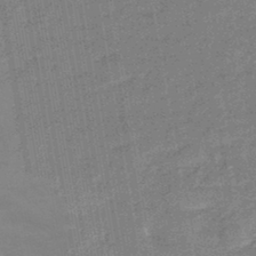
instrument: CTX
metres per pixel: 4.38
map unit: eHb
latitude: -44.3117
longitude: 86.6896
